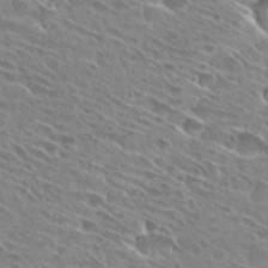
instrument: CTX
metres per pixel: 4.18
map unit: Hto
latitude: 28.0633
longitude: -43.8017
